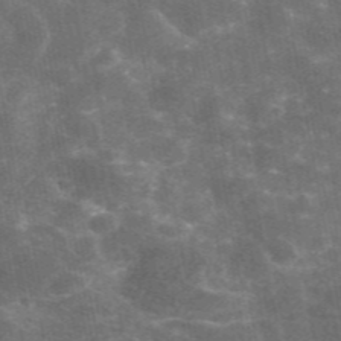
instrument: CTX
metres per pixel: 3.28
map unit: eAb
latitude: 46.2523
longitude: 119.7478
